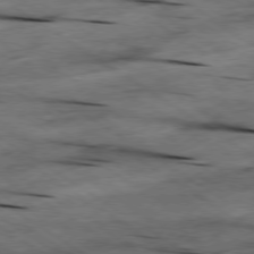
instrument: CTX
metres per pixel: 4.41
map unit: Hpe
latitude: -79.3131
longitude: -21.2159
